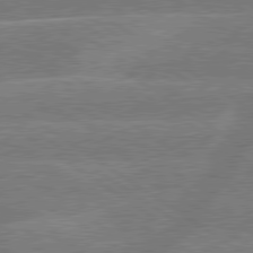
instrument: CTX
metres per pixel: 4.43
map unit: lApd
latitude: 79.5749
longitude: -145.6316
